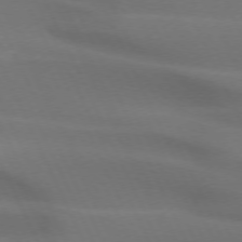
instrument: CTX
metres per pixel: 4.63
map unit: lApd
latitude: 72.5735
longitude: -48.8569
